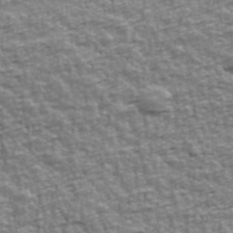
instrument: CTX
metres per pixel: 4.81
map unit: Ave
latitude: 42.1011
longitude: -113.0647
